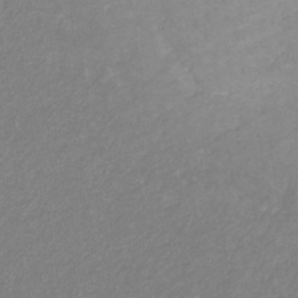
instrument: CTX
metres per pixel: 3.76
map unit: eHb
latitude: -31.5588
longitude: 68.0850
